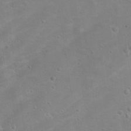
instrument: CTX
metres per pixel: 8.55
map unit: Hto
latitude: 17.7450
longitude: -38.4979
